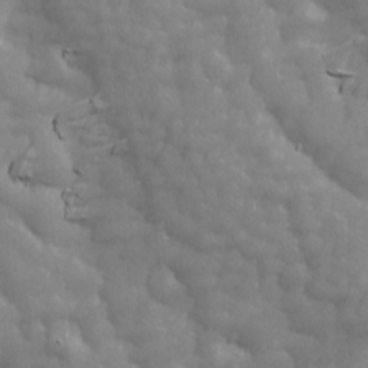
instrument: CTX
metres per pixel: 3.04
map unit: Ave
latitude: 13.6316
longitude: -105.4616
